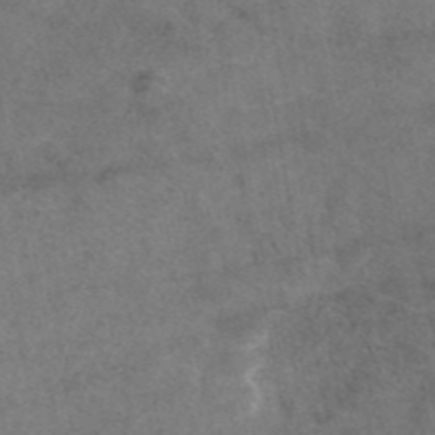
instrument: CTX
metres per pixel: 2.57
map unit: eAb
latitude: 45.1214
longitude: 108.2361
